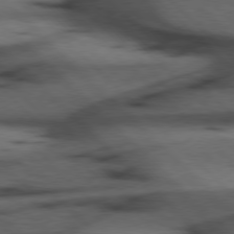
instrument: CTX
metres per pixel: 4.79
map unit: Hpe
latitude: 77.1970
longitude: -155.3293
